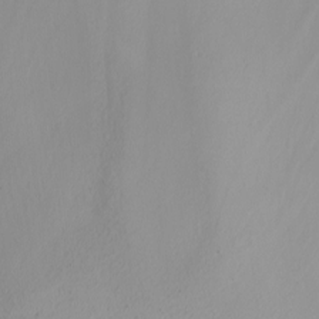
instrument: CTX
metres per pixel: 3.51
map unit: Nhu
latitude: -4.9541
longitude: -95.0459
